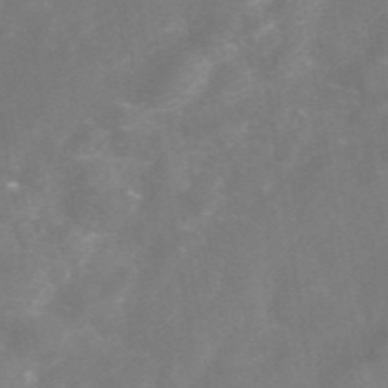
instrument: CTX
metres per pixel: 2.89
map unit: eAb
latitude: 46.1956
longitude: 126.6140
